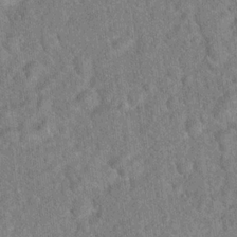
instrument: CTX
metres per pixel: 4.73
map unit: Hto
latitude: 17.4804
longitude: -52.4790
